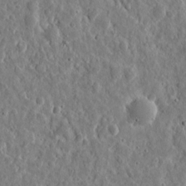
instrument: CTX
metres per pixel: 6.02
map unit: eHh
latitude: 10.3278
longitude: -73.6316
